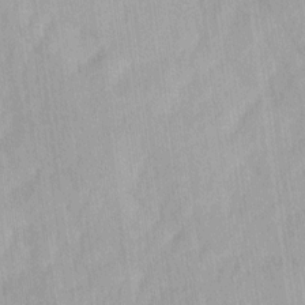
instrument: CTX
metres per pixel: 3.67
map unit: Ave
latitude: 12.2712
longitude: -106.6490
